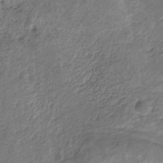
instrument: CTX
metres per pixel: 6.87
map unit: HNb
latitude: -32.3307
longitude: 61.8044
